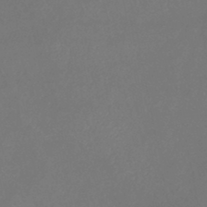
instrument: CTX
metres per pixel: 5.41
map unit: lHb
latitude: -38.0850
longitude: 73.1053
